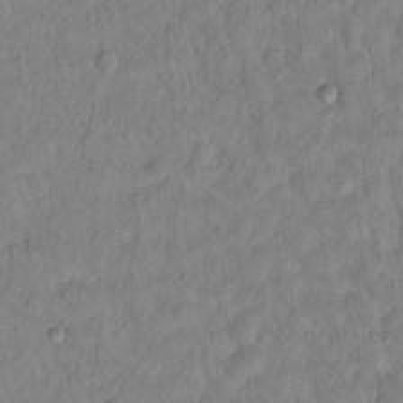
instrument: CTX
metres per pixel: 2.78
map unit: Hto
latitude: 12.8569
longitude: -36.5357
